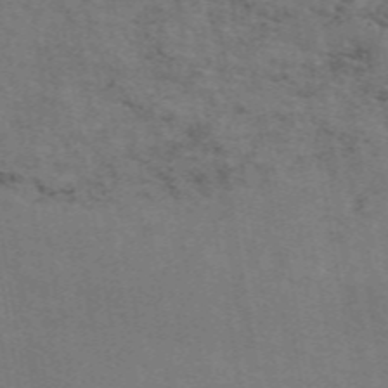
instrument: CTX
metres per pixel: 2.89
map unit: ANa
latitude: 50.3089
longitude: -81.0269
